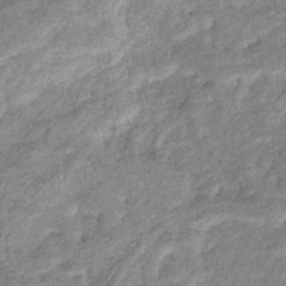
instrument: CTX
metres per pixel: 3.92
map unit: eHb
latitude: -38.4062
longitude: 79.9178
